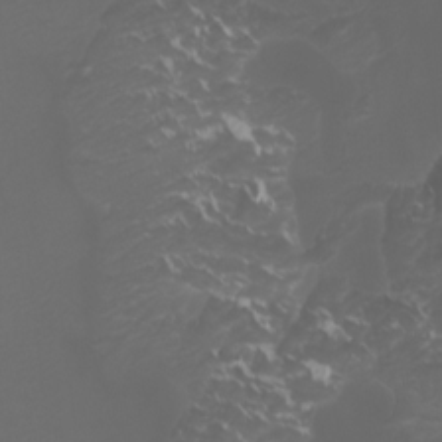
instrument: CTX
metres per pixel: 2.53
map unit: Htu
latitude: -7.2754
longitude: -73.6883
